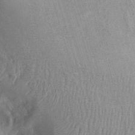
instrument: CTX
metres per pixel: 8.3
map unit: Ht
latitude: -2.1983
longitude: -15.7639
